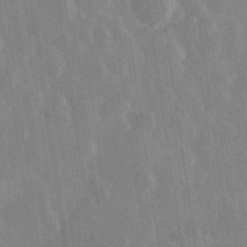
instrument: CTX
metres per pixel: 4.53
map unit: Hve
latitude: 28.7435
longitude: 147.1620
